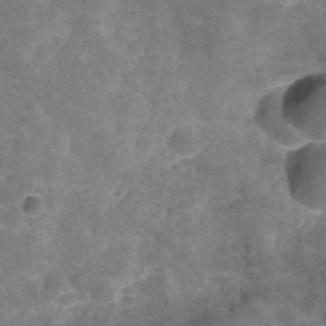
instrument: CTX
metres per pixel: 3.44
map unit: Hve
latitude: -30.0661
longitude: 93.5777
